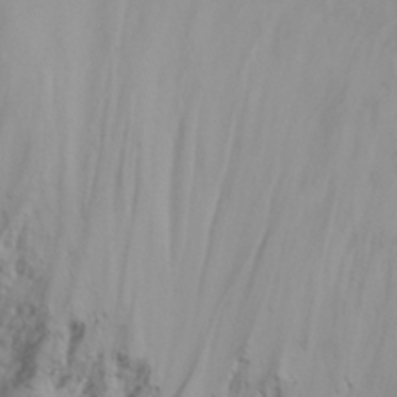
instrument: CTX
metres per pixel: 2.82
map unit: Nhu
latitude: -12.8030
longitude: -64.0255
